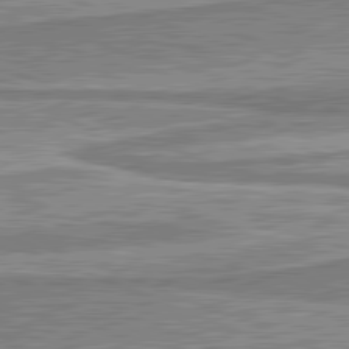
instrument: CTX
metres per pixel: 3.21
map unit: lApd
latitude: 81.8205
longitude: 167.7100
